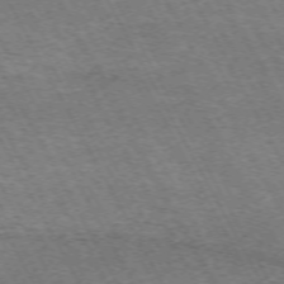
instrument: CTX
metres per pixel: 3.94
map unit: Hpe
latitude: -72.0094
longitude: 12.1228
